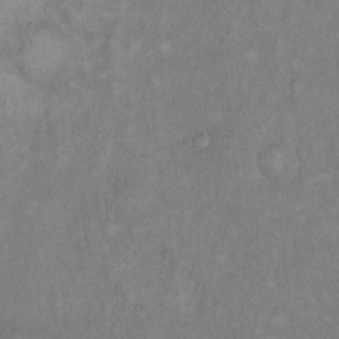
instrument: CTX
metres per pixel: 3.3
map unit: Hto
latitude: 11.9150
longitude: -60.4034
